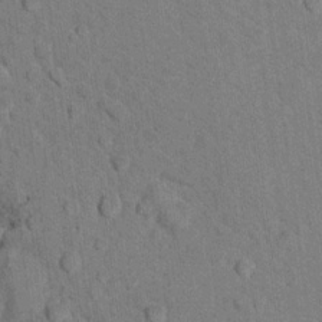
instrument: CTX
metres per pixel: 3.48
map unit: Nhu
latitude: 16.4412
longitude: -32.4979
